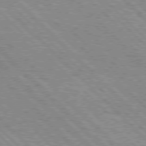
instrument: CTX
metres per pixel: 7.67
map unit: lApd
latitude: 76.6868
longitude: -73.9906
